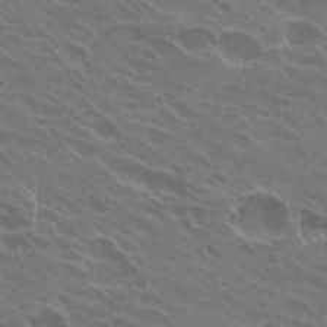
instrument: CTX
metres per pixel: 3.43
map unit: Hto
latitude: 24.2711
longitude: -38.4412
